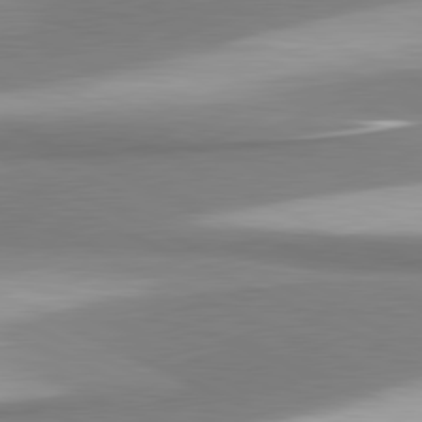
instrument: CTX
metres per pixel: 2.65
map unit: lApd
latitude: 81.3859
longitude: 166.6329
